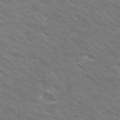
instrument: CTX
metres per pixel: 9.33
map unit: Hto
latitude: 30.6680
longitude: -43.4615
